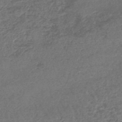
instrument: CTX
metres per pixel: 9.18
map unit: lHb
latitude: -43.9745
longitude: 78.8219
